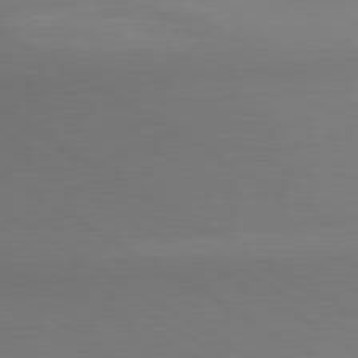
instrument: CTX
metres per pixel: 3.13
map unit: lApd
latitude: 80.7435
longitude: 137.9745
